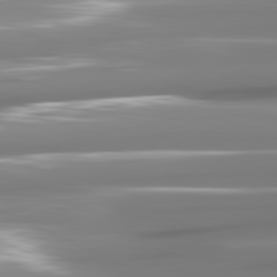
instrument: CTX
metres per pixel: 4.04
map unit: lApd
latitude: 81.3104
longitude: -141.2537
